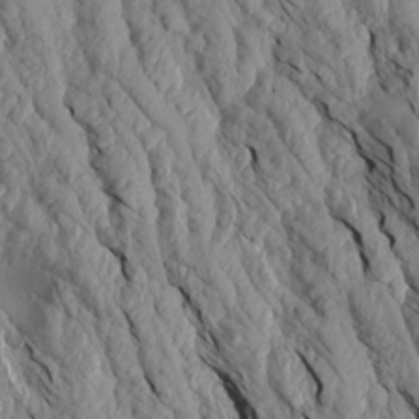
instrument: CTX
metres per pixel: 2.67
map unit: Aa
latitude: 18.0255
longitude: -146.2712
